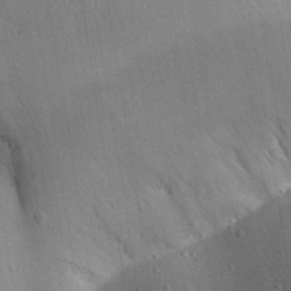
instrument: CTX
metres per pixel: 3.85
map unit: Aa
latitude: 31.1026
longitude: -145.3481
